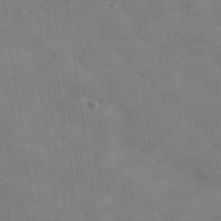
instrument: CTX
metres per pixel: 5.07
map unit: Aa
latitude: 32.0633
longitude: -146.7247
